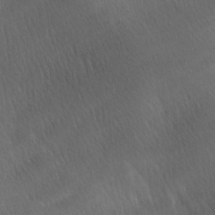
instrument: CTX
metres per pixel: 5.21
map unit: Ave
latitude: -7.0486
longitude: -122.8191
